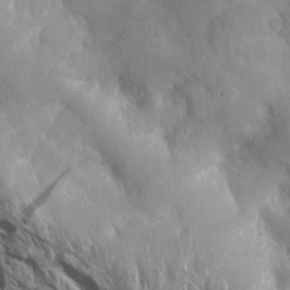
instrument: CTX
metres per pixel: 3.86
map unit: Aa
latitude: 13.8583
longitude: -142.7435
